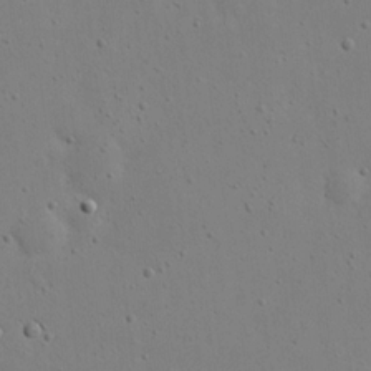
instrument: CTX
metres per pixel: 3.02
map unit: eHh
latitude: 18.3278
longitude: -71.5938
